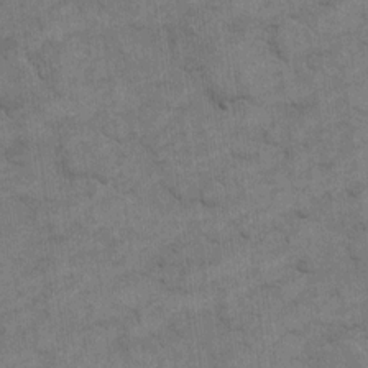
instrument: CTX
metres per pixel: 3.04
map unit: eHh
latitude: 12.8569
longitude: -65.3293
